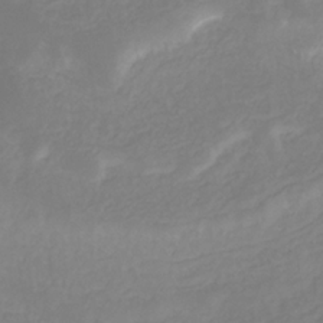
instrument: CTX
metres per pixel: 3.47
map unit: HNhu
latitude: -29.5399
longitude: 67.7478
